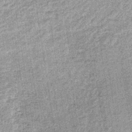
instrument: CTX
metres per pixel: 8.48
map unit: lHb
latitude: -36.5195
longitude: 65.3888
